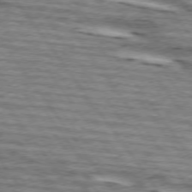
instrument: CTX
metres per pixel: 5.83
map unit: lApd
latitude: 74.3089
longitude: -75.7261
